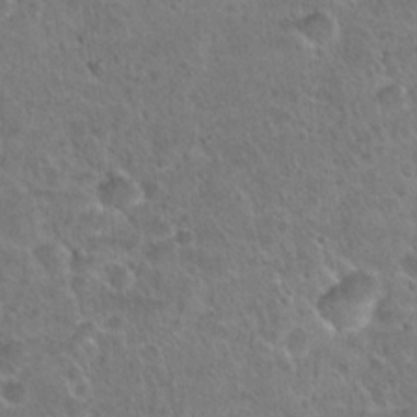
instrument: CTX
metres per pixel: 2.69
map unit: Hto
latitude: 21.5371
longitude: -48.7813
